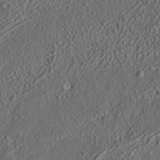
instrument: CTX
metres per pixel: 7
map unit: ANa
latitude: 36.5924
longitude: 18.0472
